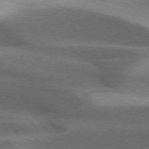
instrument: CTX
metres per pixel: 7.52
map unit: lApd
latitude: 73.5749
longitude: -52.4979
